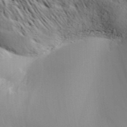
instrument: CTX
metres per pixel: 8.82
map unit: Aa
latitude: 32.6113
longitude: -139.3859
